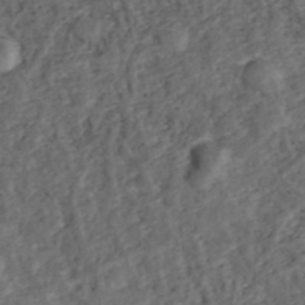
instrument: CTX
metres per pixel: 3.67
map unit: ANa
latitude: 42.2334
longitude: 18.4251
